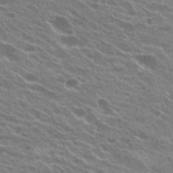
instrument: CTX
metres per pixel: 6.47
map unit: Hto
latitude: 23.8394
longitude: -38.3278
